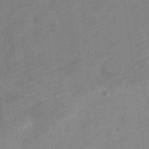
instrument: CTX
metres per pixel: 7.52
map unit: Nve
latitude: -19.0864
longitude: 108.2361
